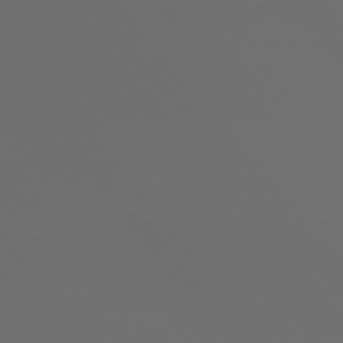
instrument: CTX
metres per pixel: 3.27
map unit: Ap
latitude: -75.6722
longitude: -83.8583
